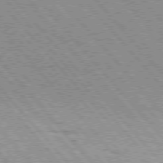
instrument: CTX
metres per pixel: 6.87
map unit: Hpe
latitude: 75.9150
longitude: -150.6112
